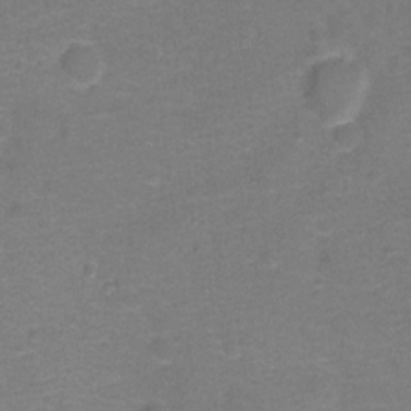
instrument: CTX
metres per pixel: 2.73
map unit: Hto
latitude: -0.8975
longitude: -34.1577
